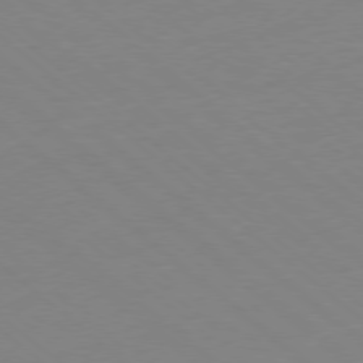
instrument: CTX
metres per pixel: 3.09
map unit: Ap
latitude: -78.6329
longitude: -57.0836
